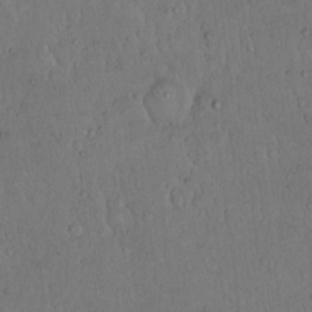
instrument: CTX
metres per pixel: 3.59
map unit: Hto
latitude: 14.5924
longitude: -56.8568
